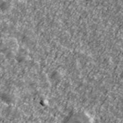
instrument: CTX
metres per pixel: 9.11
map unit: Ave
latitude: 42.0633
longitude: -113.8583
